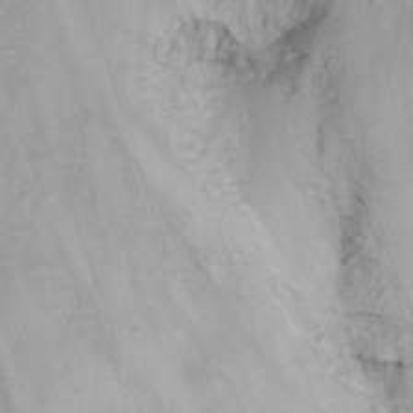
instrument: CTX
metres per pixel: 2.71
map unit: Nhu
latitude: -9.9745
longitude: -76.3656
